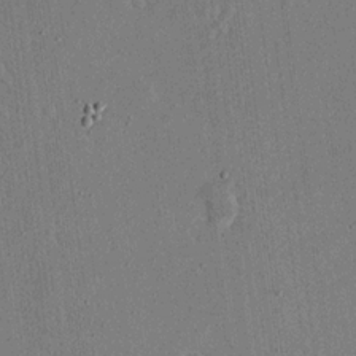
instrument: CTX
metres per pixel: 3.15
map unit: eHh
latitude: 18.7813
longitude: -69.9150
